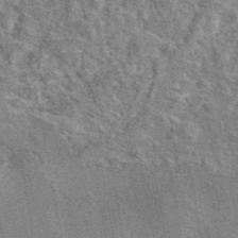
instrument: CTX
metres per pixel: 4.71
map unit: eAb
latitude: 45.5371
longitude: 110.7652
